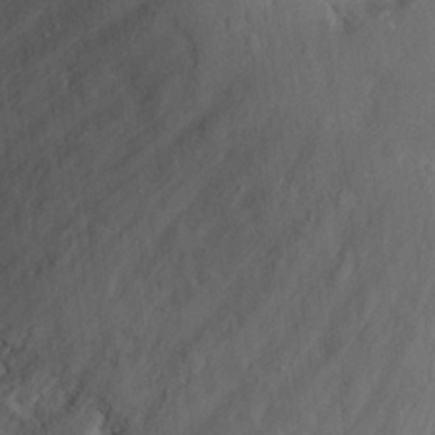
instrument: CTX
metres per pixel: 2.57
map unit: Hto
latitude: 22.8569
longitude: -50.6490
